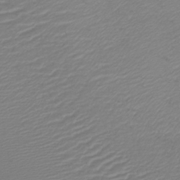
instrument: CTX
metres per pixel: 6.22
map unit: lHb
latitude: -42.3117
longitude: 76.8975
